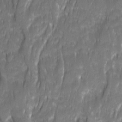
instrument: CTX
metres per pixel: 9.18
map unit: Ave
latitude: 15.4238
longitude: -134.9702
